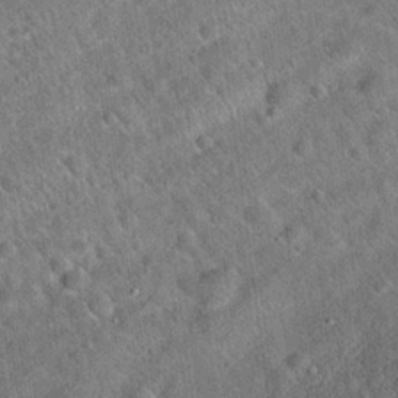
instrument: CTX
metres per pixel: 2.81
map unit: Hto
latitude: 20.1767
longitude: -52.9136
